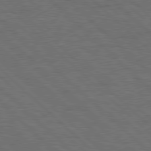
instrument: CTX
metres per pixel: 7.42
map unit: Hpe
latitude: 78.1767
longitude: -154.9514
